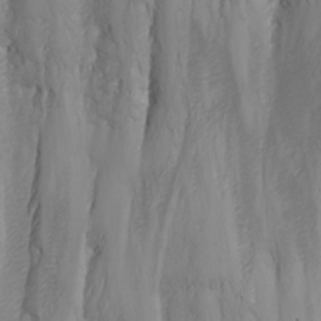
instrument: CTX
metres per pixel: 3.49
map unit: Nhu
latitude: -4.7085
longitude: -87.1592
